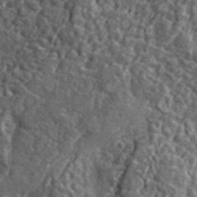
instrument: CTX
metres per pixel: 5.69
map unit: lHvf
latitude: 41.2914
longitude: -89.6694
